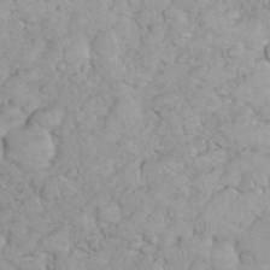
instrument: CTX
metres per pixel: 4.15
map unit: eHh
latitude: 35.4993
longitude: -63.8206
